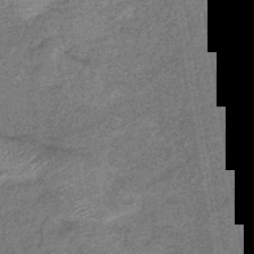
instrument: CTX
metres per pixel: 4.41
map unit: eHb
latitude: -39.2943
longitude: 79.5777
